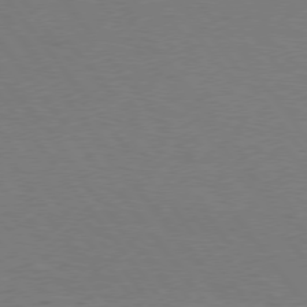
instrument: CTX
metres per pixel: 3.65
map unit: Hpe
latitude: 75.4426
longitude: -144.1011
